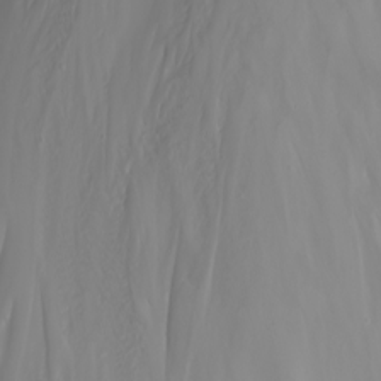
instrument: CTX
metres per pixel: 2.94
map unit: Nhu
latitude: -6.9541
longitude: -89.1781
